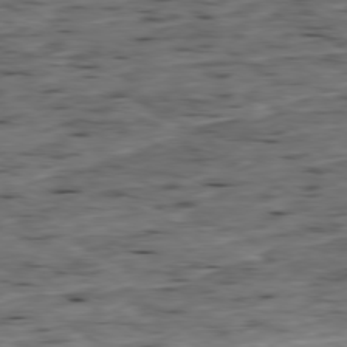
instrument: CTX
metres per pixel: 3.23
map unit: Ap
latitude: -79.1620
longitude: -89.9717
